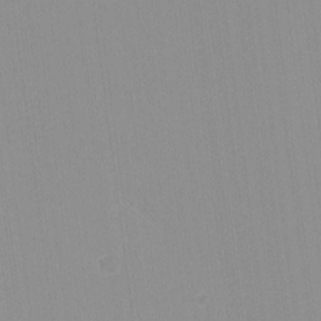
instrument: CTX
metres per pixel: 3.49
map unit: lHvf
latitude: -13.7667
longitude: -104.1200
